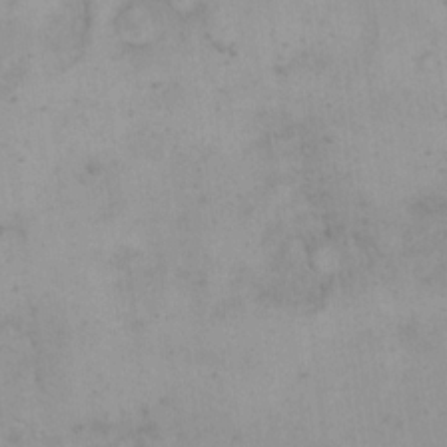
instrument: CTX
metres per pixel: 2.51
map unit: eHh
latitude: 16.9703
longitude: -63.0270
